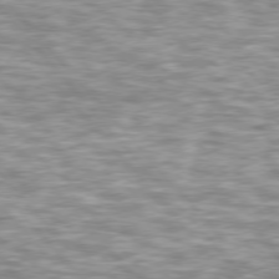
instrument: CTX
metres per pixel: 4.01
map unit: lApd
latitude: 76.1766
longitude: -49.4615
